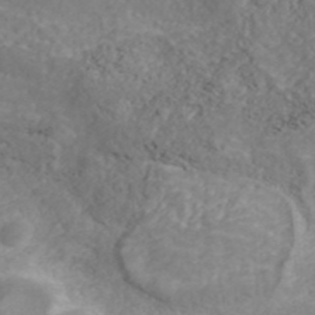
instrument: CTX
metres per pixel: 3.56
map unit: ANa
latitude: 40.2522
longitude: 22.8786
